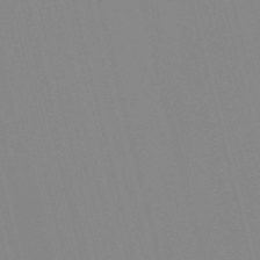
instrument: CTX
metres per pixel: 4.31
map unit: Nve
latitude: -56.9919
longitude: 61.7289
